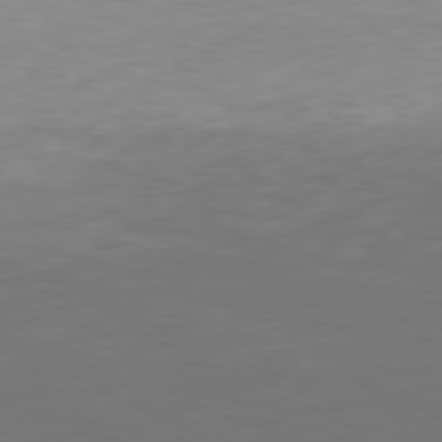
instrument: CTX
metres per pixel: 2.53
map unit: Hpe
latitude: 77.4615
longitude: -166.9891
